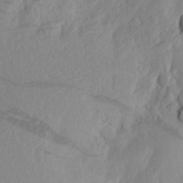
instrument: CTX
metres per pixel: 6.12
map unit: Aa
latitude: 25.8772
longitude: -147.1404
